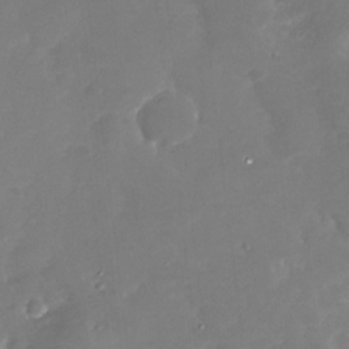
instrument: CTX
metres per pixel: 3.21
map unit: Nhu
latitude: -29.3510
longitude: -77.4426
